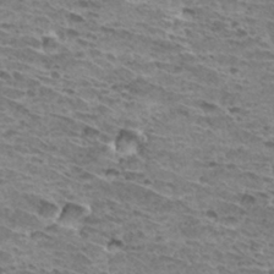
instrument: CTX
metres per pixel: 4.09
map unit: Hto
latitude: 32.5357
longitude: -40.1577
